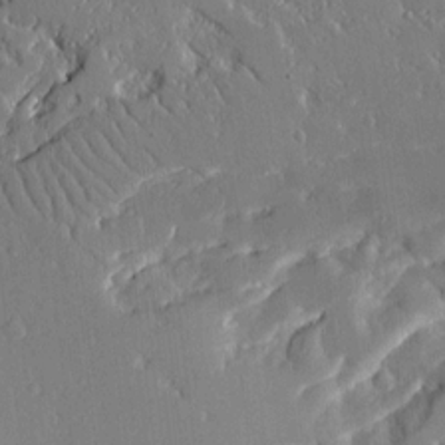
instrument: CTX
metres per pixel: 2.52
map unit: Aa
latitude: 12.8002
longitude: -125.8961
